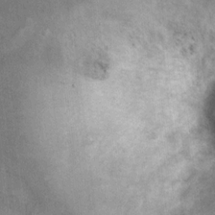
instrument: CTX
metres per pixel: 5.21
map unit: Ht
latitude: 8.3845
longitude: -36.0822
